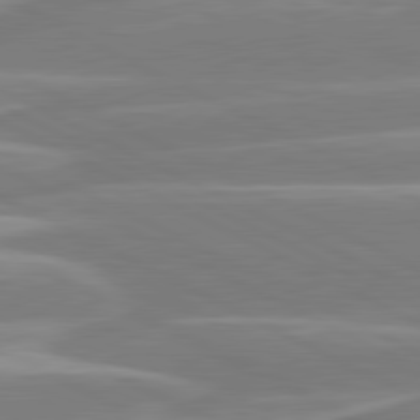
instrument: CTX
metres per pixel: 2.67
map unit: lApd
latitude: 80.8947
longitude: -134.9136
